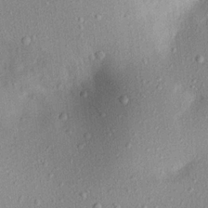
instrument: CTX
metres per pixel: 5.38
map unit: Aa
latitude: 20.1011
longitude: -143.1970
